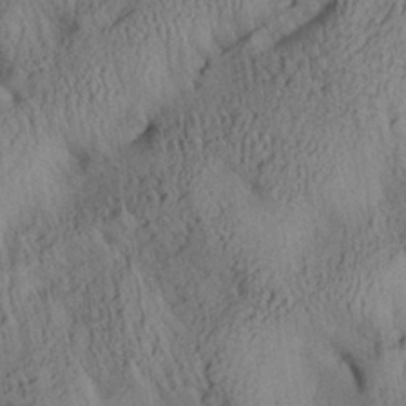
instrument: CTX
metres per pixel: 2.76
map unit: Aa
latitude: 27.7639
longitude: -134.6679
